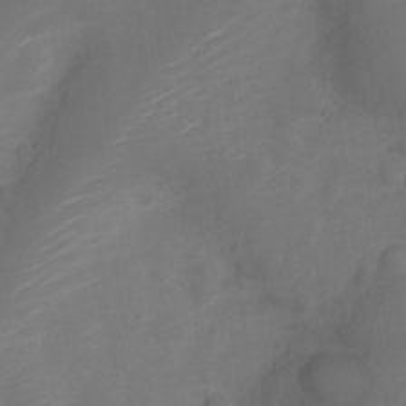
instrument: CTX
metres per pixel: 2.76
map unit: Nve
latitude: -20.2928
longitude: 107.5399
